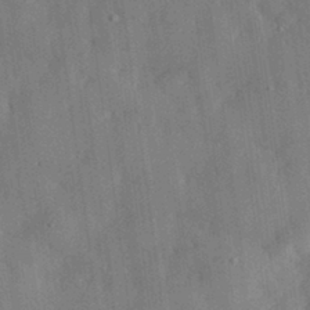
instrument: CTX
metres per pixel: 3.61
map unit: eHh
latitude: 30.5357
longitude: -77.1781
